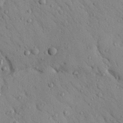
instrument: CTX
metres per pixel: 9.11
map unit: Nhu
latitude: 23.1970
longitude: -75.3860
